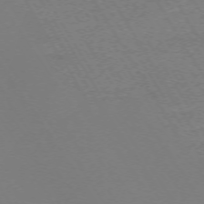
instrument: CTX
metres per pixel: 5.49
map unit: Ap
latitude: -73.5777
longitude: -85.2159
